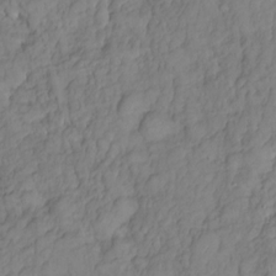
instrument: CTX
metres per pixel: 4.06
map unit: HNhu
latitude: -24.2550
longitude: 49.4833
